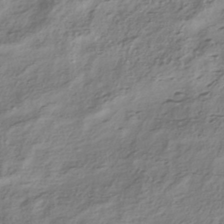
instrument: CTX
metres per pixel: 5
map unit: HNhu
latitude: -41.1242
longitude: 106.8975
